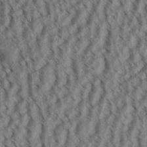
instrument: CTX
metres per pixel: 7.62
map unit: Aa
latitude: 31.2915
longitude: -138.4979
